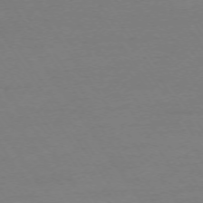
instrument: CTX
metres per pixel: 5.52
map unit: Ap
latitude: -73.8422
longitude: -83.8583
